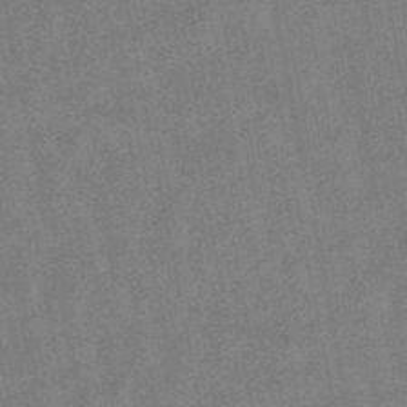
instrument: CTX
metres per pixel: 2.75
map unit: lHb
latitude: -48.9164
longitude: 79.0108
